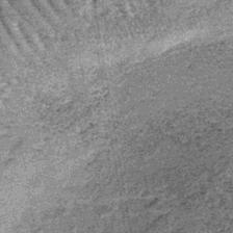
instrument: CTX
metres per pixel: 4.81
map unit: lHb
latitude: -39.6722
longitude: 66.9542
